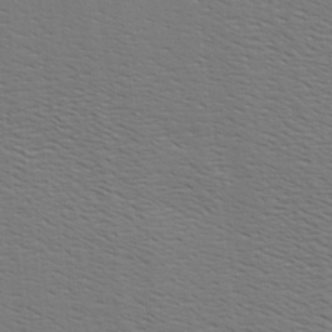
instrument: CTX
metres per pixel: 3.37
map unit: Hve
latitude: 2.9513
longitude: -125.4237
